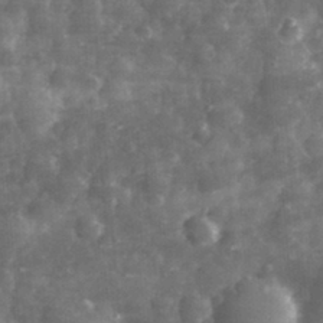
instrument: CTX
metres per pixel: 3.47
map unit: eHh
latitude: 31.7639
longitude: -71.5560
